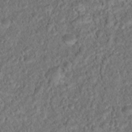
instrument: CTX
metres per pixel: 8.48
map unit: Hto
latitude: 17.1970
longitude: -37.4616
